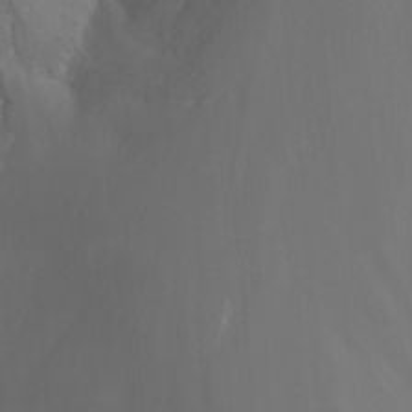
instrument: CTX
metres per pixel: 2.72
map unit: Nhu
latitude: -14.4062
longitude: -55.3482
